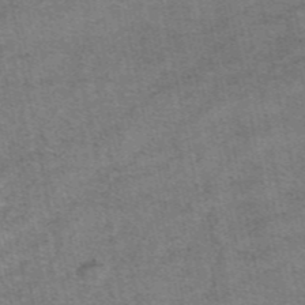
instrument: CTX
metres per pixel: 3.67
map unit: eAb
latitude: 47.6883
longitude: 103.5588
